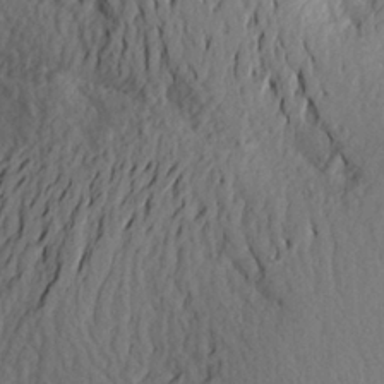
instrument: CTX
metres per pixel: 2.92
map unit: Aa
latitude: 24.0255
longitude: -150.5356
